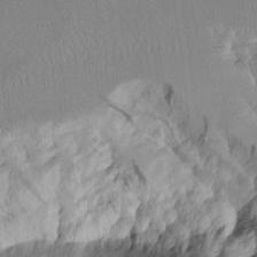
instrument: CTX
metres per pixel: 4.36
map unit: Aa
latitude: 11.1781
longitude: -127.4616
